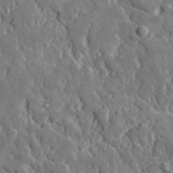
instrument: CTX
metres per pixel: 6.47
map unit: lHvf
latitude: 34.8002
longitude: -88.1011
